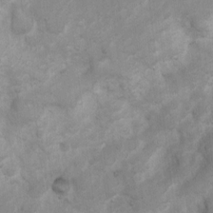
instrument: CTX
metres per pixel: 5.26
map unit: Ht
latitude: 2.8380
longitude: -26.8380
